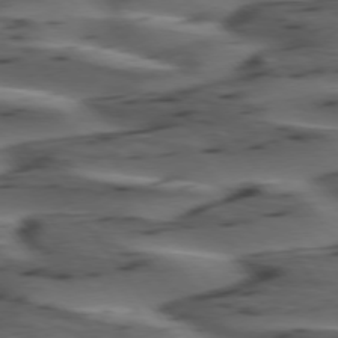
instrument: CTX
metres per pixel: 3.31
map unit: lApd
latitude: 75.1214
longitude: -70.8758
